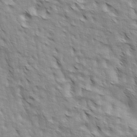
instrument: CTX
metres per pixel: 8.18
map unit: lAa
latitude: -4.4818
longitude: -121.7072
